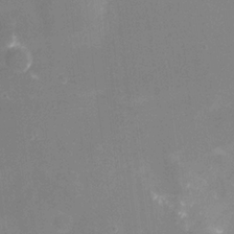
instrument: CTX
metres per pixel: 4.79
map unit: Nhu
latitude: -16.0661
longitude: -56.7813
